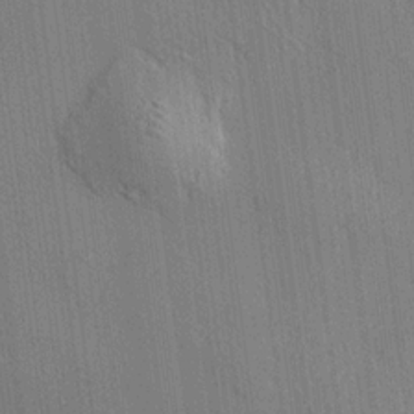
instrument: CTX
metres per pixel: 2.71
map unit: HNhu
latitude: 13.1214
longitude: 10.0472
